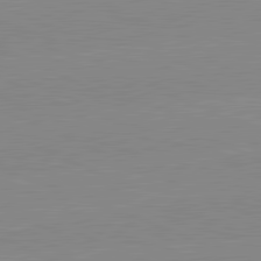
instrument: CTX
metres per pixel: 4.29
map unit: lApd
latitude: 81.5749
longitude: -156.3278
